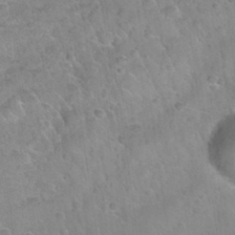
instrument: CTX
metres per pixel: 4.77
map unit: Nhu
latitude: 31.3482
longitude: -52.3090
